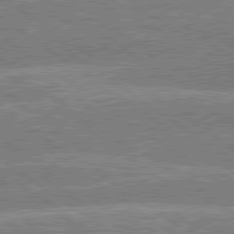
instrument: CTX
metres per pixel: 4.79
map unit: lApd
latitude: 79.6883
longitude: -157.0269
